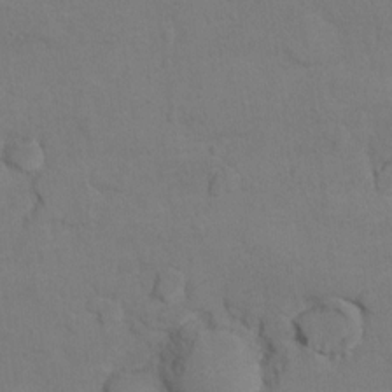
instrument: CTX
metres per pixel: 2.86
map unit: Hto
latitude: 8.0822
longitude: -35.6882
